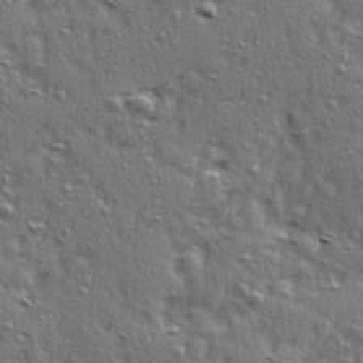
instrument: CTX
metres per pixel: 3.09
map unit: Ave
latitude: 15.7450
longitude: -104.8380
